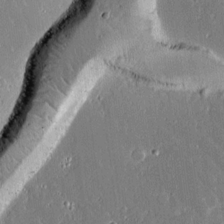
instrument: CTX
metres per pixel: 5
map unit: lAvf
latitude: 14.2712
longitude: -128.2522
